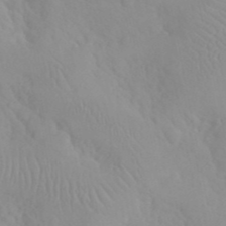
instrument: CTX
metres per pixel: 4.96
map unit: eHh
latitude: 24.8191
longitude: -66.4412
